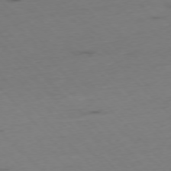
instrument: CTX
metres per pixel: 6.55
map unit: Ap
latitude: -76.8975
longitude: -91.6316
